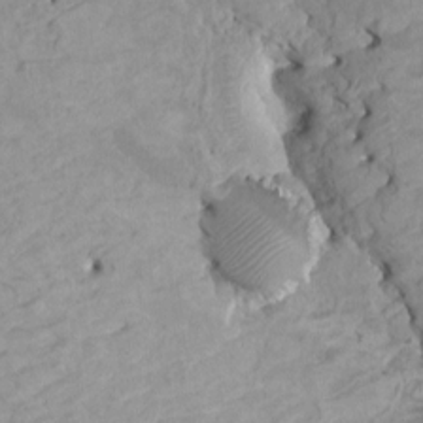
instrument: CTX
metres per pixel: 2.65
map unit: HNhu
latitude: 4.2711
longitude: -3.2915
